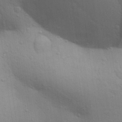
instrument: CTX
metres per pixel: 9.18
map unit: Aa
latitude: 30.0822
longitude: -147.1781
